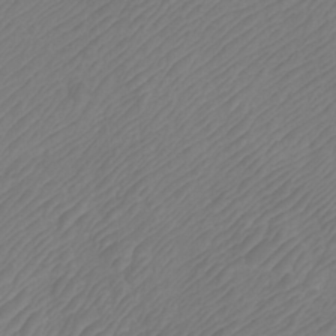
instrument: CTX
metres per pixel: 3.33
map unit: Htu
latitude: -11.5777
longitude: -71.3293
